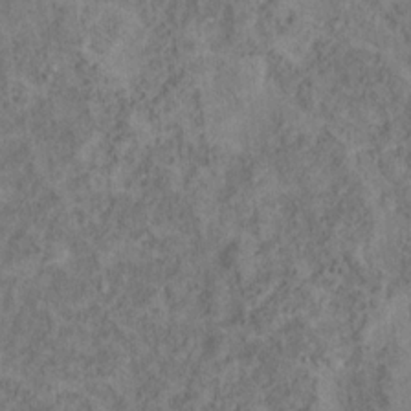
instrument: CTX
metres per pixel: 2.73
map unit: Ht
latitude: 14.8380
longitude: -37.4993
